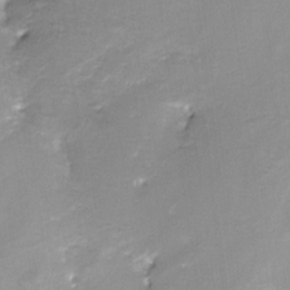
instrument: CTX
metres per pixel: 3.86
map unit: Nve
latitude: -24.5763
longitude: -109.4615
